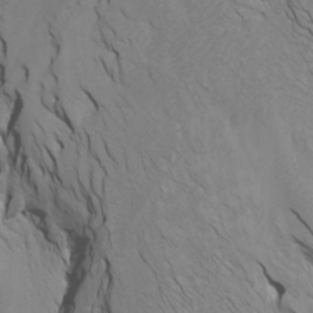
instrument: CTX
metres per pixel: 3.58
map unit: Htu
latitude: -7.0864
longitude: -68.1389
